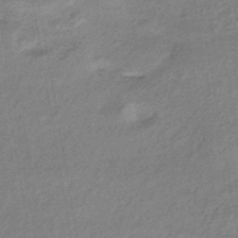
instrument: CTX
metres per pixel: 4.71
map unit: HNhu
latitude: -42.4062
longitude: 90.2173
